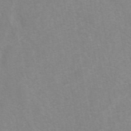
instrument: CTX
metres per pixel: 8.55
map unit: eAb
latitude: 41.7449
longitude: 106.3307
